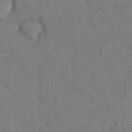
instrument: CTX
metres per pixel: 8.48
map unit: Nhu
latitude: 28.4412
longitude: -71.9528
